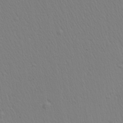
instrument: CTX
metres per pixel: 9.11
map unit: Aa
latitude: 27.6883
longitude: -139.5182
